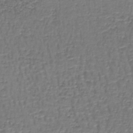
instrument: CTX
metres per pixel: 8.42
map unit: lHb
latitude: -43.0108
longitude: 58.7085
